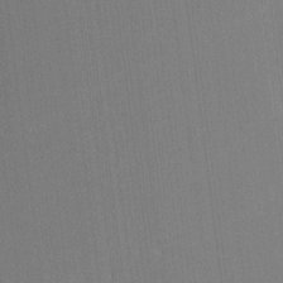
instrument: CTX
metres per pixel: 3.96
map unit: lHvf
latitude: -11.4077
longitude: -104.4223
